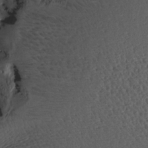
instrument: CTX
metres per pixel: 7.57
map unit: Htu
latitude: -3.6343
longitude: -178.8380
